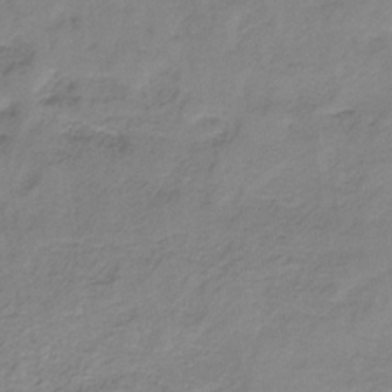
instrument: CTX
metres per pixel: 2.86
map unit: HNb
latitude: -33.1998
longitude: 60.1417
